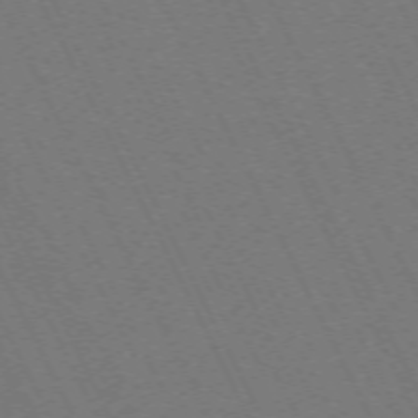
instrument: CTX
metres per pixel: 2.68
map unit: Hpe
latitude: -71.8234
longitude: 13.1998
